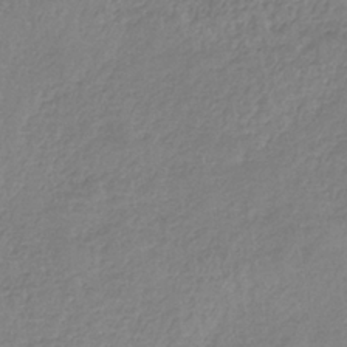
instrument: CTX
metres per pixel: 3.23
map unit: HNb
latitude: -34.8975
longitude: 55.2943
